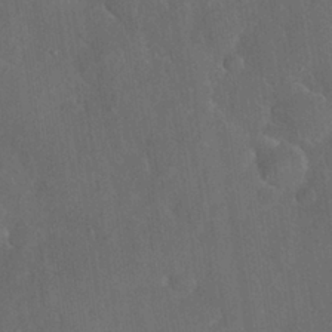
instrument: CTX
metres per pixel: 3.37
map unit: Nhu
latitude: 27.5749
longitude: -65.7639
